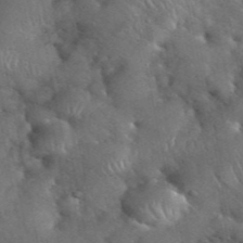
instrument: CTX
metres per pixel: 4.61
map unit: eHh
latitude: 39.9339
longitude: -56.8757
